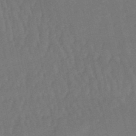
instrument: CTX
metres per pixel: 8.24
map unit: eHb
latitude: -50.5952
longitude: 73.1620
